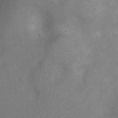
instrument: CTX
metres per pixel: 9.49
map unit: Ht
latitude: -4.3495
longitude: -16.2712
